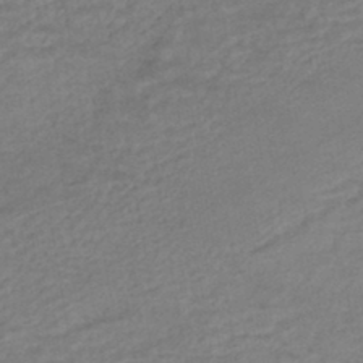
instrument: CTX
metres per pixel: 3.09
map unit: HNhu
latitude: -43.9745
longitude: 102.1417
